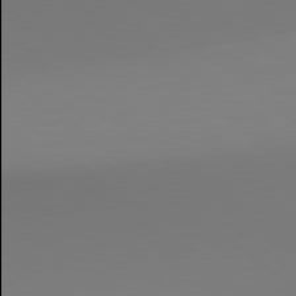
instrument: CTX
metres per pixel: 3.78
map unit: lApd
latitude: 80.5168
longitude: 154.0094
